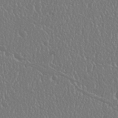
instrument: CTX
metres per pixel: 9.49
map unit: Nhu
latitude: 25.2159
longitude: -59.3293
